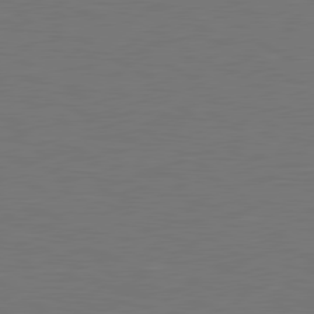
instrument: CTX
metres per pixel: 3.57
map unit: lApd
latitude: 79.9717
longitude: 161.8422
